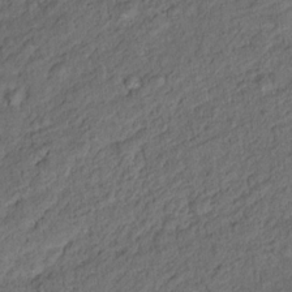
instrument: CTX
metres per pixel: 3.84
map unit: Nhu
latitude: 11.5560
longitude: -27.3104
